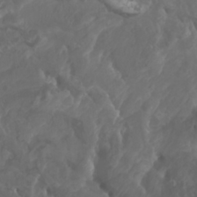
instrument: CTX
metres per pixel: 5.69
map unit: Htu
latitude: -6.4062
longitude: -76.4034
